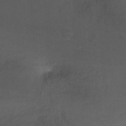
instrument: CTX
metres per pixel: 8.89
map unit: Hto
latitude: -11.7667
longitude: -39.2915
